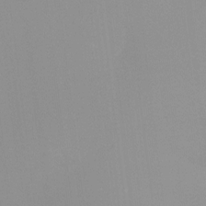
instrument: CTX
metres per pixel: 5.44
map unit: Nhu
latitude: -13.3321
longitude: -60.1389
